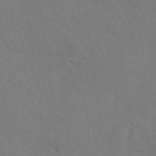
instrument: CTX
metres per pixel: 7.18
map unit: eAb
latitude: 50.6490
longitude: 113.2187
